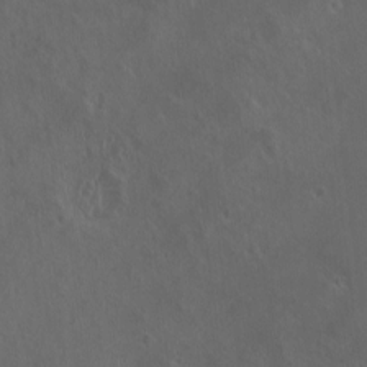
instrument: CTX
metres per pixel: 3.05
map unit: eHh
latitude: -2.3306
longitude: 19.4454
